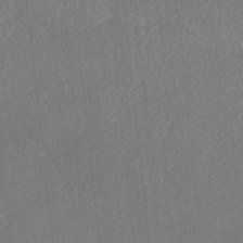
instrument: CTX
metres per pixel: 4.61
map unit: Ave
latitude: 17.9150
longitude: -137.3860
